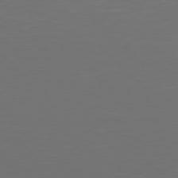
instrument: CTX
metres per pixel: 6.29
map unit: Hpe
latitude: 77.4426
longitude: -166.9324
